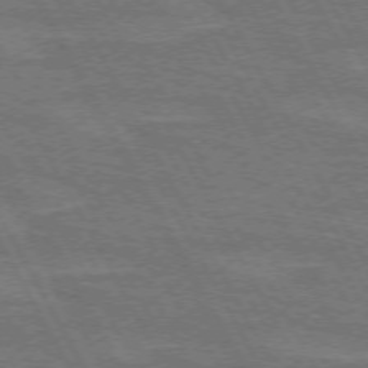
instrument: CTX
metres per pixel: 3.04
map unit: lApd
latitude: 71.9339
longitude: -55.2537
